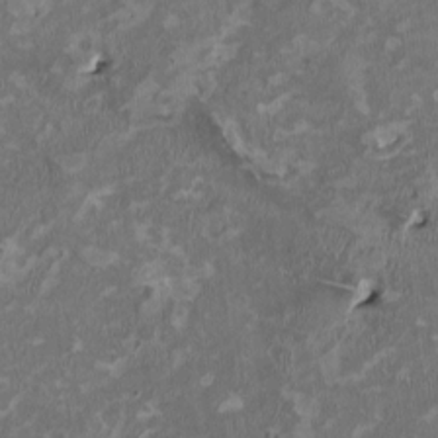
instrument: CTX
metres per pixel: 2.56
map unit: HNhu
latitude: 2.2900
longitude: -3.8394
